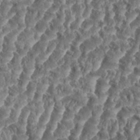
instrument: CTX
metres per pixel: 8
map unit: eHh
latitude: 35.0836
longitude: -137.9528
